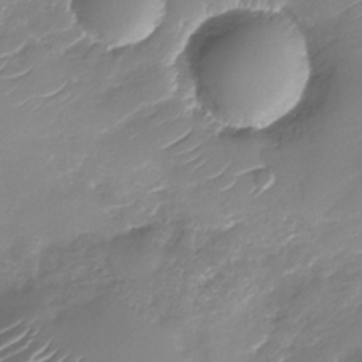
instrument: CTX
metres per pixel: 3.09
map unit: Nhu
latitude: -30.1794
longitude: -72.1389
